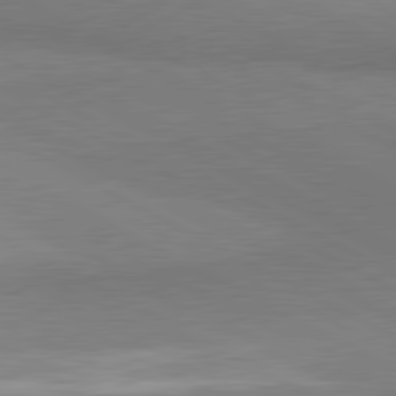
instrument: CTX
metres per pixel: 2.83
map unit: lApd
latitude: 81.1403
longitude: 158.5006
